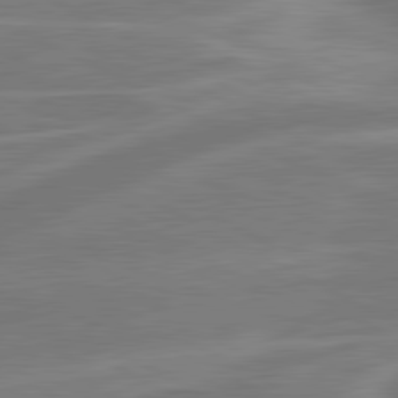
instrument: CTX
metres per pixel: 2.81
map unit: lApd
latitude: 80.9514
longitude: 128.4629
